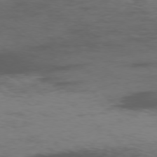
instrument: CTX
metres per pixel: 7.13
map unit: Ap
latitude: -76.8408
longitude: -66.7813
